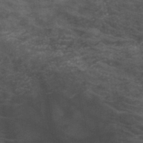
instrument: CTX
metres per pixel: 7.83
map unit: HNb
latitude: -46.1039
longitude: -45.5182
